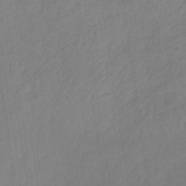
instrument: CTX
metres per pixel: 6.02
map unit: lHb
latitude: -36.9352
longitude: 69.2187
